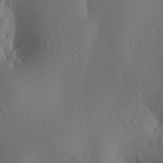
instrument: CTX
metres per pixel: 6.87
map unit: Aa
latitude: 23.1592
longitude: -137.5182
